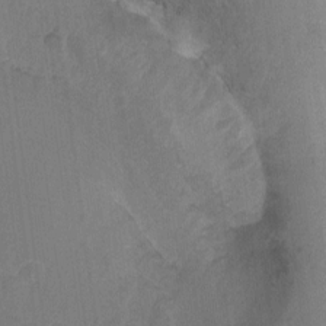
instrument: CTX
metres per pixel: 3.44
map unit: Ht
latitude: -5.5966
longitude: -36.7435
